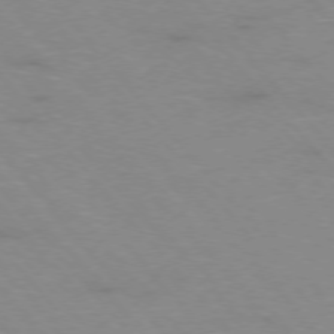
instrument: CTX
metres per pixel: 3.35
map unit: Ap
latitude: -76.6141
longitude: -61.9150
